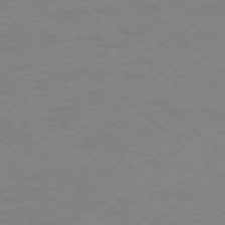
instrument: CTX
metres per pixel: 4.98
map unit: Ap
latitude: -77.7478
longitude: -76.8569
